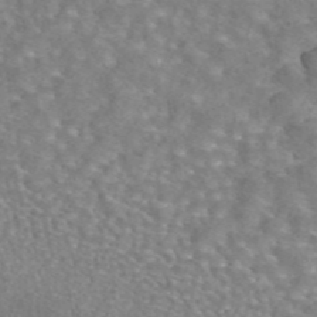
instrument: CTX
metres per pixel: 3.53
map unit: eAb
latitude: 44.9325
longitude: 106.9542
